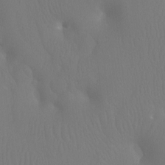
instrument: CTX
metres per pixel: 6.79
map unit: Ht
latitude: -7.3509
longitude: -31.0081
